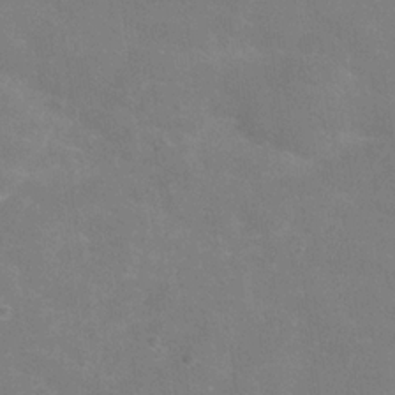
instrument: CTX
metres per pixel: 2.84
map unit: Hve
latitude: -31.5588
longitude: 95.2376
